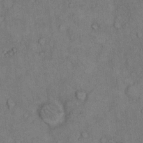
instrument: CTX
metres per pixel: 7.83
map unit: Hto
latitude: 9.7828
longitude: -59.3293
